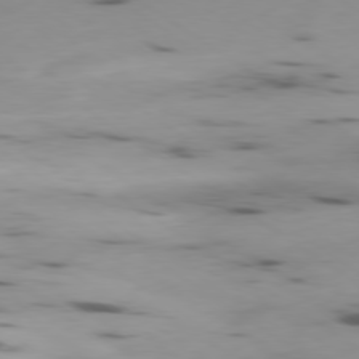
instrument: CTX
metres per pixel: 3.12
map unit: Ap
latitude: -79.7099
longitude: -62.4412
